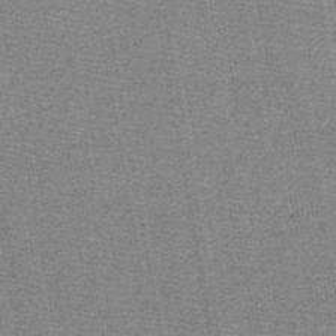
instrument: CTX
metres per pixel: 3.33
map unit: HNb
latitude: -48.9542
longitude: -40.9324
